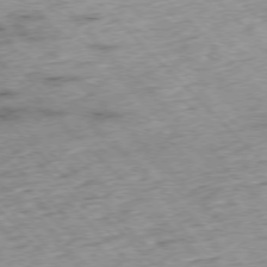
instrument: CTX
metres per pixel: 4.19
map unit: Hpe
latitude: -77.0486
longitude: -15.7072
